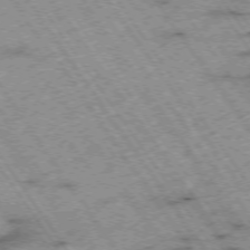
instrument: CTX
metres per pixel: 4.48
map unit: Hpe
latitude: -74.5952
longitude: 3.5588
